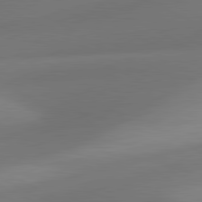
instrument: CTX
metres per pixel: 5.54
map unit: lApd
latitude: 81.2537
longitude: 132.2740
